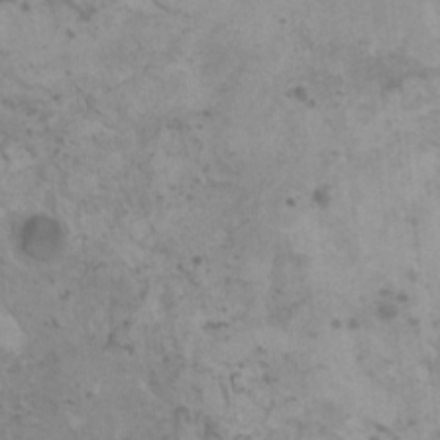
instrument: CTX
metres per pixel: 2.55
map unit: HNhu
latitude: -0.1039
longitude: 1.5966
